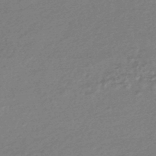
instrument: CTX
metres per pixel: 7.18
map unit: HNhu
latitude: -45.2943
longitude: 93.7667
